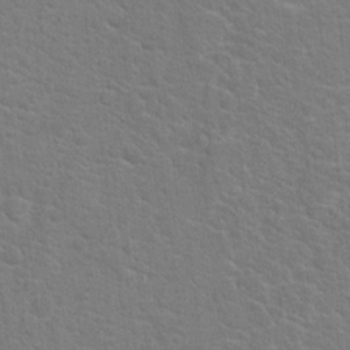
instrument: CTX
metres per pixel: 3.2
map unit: Hto
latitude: 19.3103
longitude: -43.9339
